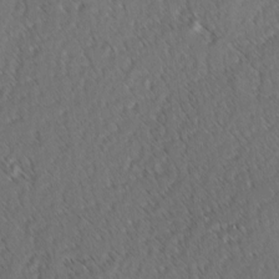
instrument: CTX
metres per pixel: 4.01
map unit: lAvf
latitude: -3.3887
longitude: -114.1955
